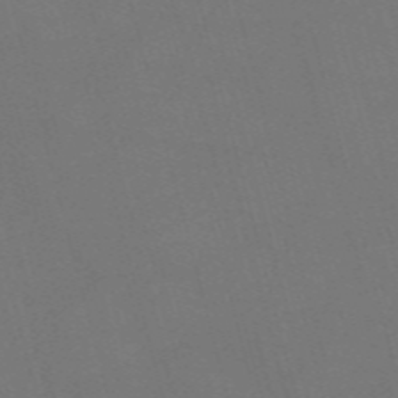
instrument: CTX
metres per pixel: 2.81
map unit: Nve
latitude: -59.0486
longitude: 61.9367
